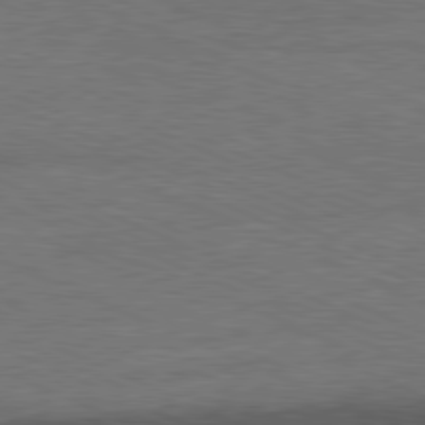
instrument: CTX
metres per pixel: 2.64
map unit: Ap
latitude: -81.9178
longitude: -84.9325
